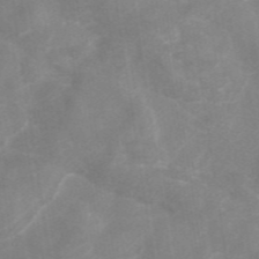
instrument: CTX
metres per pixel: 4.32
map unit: eAb
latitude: 46.1389
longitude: 126.7652
